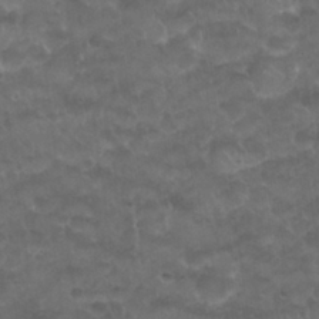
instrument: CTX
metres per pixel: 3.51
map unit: Nhu
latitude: 26.8380
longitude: -53.4427
